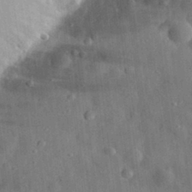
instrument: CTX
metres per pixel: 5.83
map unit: eHh
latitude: 30.8380
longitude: -74.3656
